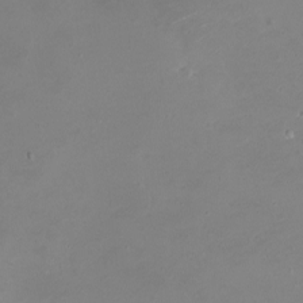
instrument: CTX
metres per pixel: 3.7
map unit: eHh
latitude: -5.1998
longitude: -78.5357
